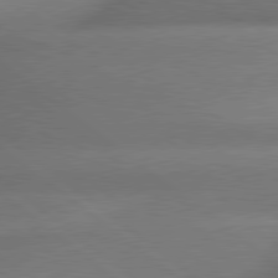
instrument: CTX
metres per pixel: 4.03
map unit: lApd
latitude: 79.5938
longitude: -166.8947
